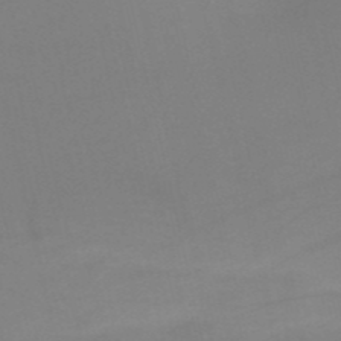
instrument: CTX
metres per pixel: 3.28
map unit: HNb
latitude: -51.5777
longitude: -46.1200
